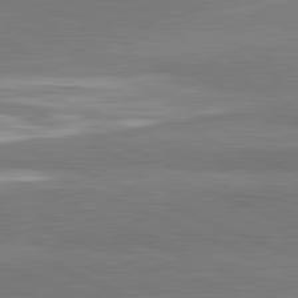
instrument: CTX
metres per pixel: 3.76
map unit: lApd
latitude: 82.1766
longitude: 161.4643
